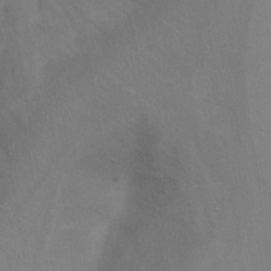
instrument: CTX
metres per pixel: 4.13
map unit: Ht
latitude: 7.7827
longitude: -36.5546
